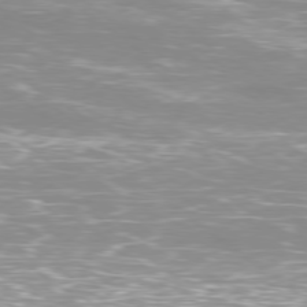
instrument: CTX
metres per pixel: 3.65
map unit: Ap
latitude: -79.1998
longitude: -66.9324
